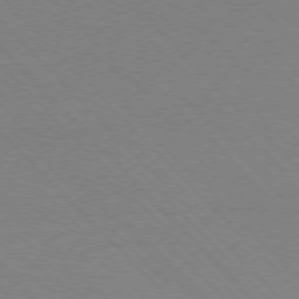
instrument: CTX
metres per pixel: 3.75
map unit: Ap
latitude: -77.3510
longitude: -69.8206
